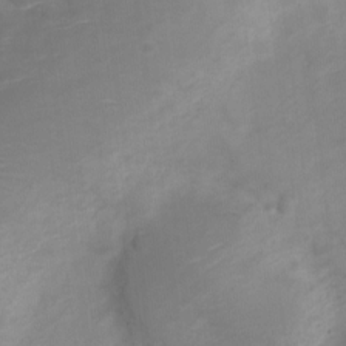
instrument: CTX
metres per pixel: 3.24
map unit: Nve
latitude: -20.5762
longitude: 107.5777
